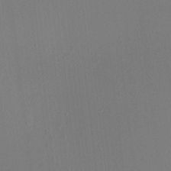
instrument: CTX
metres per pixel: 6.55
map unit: HNhu
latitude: 6.2711
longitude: 10.2551
